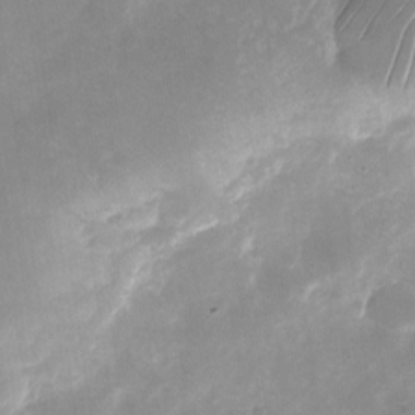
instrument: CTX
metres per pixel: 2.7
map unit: Nhu
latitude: -25.1053
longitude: -70.0444
